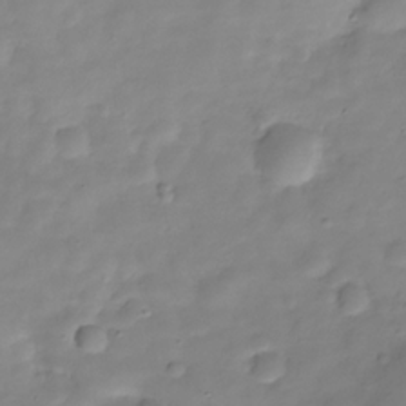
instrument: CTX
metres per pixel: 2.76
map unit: Hve
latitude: -29.5966
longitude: 94.3306
